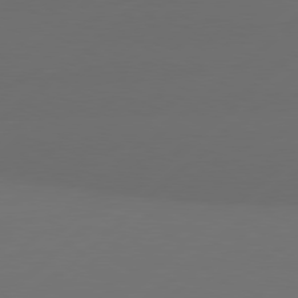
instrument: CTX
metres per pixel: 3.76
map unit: Hpe
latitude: 78.2523
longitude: -132.4034
